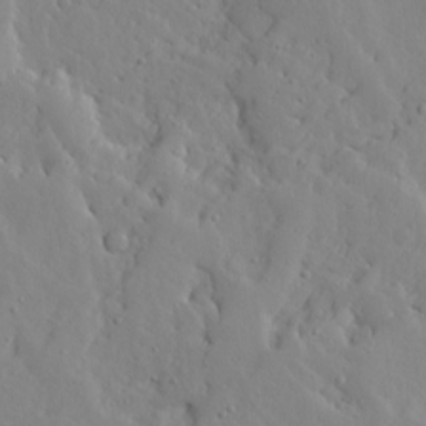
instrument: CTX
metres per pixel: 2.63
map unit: Ave
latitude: 13.3482
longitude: -133.2159
